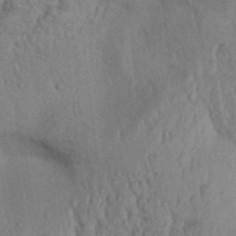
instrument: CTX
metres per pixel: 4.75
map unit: Aa
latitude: 32.0633
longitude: -135.6127
